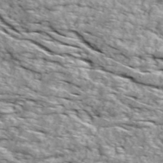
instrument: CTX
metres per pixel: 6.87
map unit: Ave
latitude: 18.7624
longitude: -134.9891
